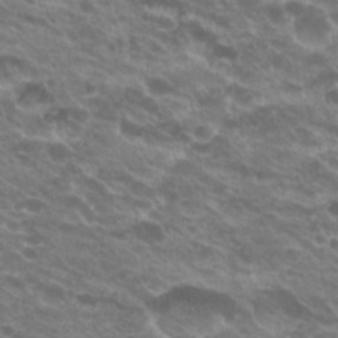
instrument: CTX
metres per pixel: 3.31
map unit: Hto
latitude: 23.1403
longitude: -36.0255
